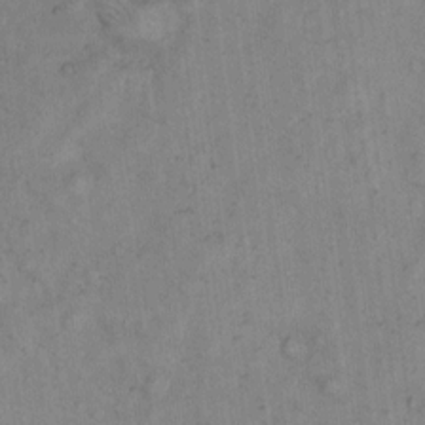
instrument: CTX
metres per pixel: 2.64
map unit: eHh
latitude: 12.2712
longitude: -62.5357
